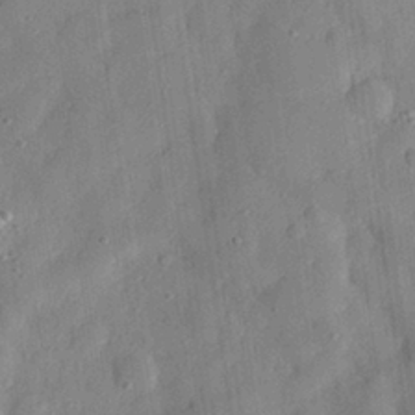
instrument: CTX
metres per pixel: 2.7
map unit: eHh
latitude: 28.9702
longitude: -74.4979
